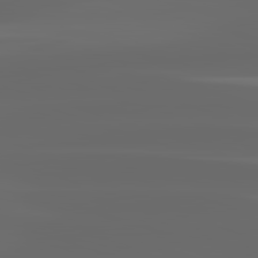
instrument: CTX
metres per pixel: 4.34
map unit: lApd
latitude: 82.8002
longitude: -136.9514
